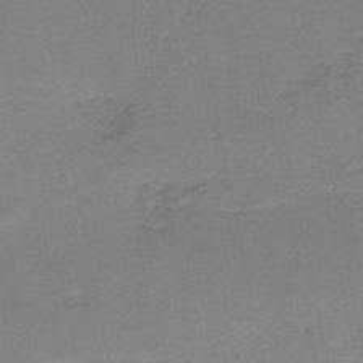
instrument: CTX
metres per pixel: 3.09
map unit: HNb
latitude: -50.2739
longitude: -49.2537
